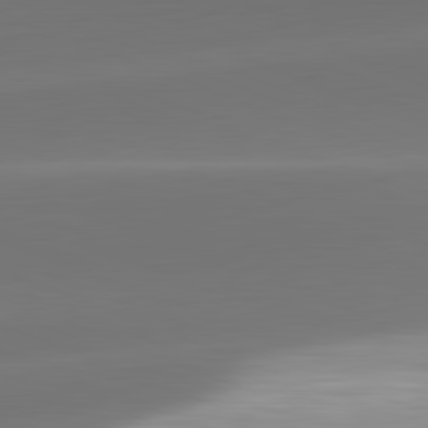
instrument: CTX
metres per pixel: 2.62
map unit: lApd
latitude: 81.8772
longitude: -162.2145
